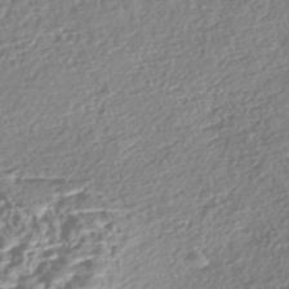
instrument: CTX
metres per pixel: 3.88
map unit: Nhe
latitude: -46.9164
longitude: -172.6679
